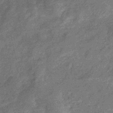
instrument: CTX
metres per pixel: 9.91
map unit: eHb
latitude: -37.5399
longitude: 80.0472
